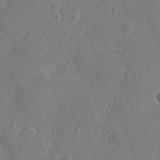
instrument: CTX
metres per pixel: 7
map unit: eHh
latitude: 3.8772
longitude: -75.0270
